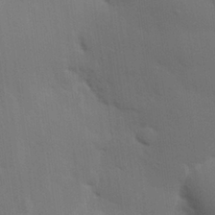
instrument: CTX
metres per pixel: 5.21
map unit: eHh
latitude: 26.8947
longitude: -81.9528
